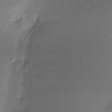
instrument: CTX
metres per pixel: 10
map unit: Nhe
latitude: -28.1984
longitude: -110.0444
